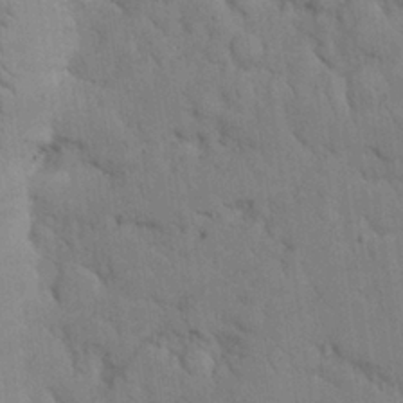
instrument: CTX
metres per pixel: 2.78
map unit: Nhu
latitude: 26.7435
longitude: -69.5560
